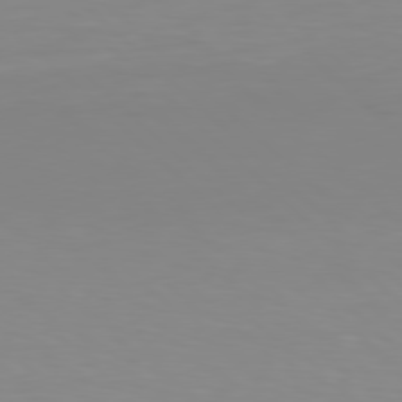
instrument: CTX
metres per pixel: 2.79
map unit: Hpe
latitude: 77.9150
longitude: -132.2900
